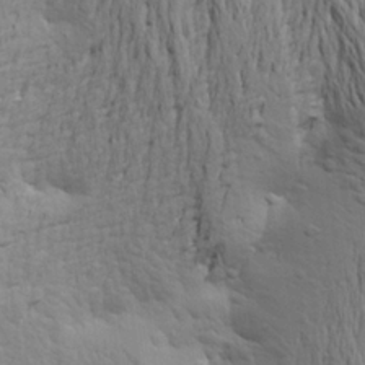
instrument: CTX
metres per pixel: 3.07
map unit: Aa
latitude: 21.7450
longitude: -150.0255
